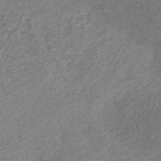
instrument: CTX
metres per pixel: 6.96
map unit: HNb
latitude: -32.1228
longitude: 59.1620
